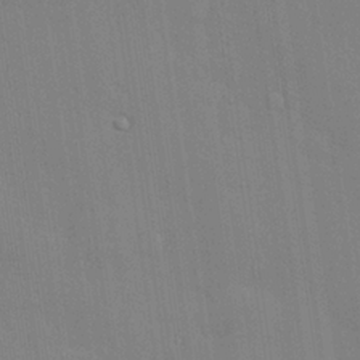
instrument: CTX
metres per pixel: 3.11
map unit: Hve
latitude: 25.9906
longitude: -90.6490
